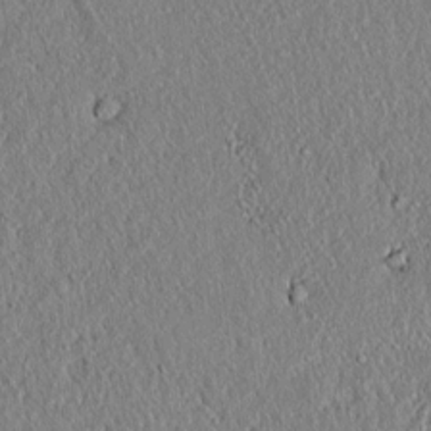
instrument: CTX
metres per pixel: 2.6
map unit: lAvf
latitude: 7.0647
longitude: 167.3132
